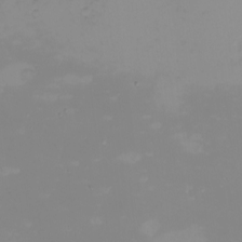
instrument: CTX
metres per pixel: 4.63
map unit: Nhu
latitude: -5.4454
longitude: -80.1767
